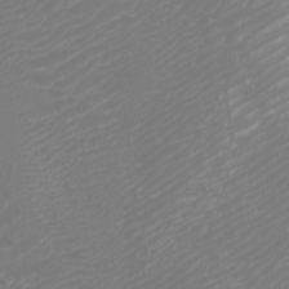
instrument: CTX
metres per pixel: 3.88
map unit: Htu
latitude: -5.9367
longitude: -74.5735
